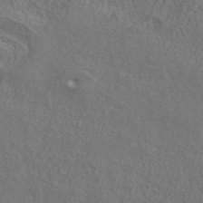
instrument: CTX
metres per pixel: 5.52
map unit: ANa
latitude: 41.8394
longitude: 26.7274
